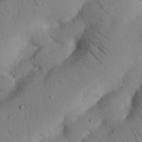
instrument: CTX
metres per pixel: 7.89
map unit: Nhu
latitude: 20.9514
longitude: -74.8002
